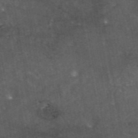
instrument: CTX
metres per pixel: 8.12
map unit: eAb
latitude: 45.2348
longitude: 116.0660
